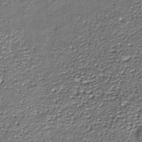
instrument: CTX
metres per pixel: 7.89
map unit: Nhe
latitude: -37.3131
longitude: -88.8191
